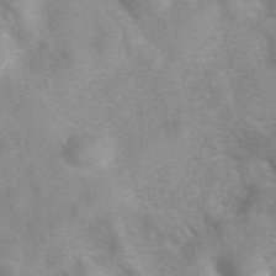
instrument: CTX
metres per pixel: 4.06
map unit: eAb
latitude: 41.6504
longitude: 107.1809
